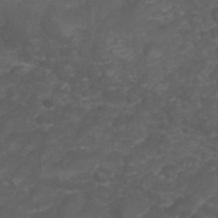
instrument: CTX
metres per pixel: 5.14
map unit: Nhu
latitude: 28.2333
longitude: -55.9339
